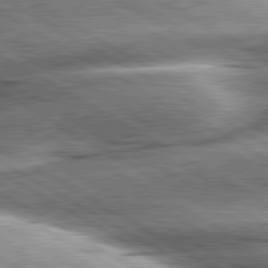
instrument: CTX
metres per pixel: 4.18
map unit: lApd
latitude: 80.4790
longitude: -142.9514
